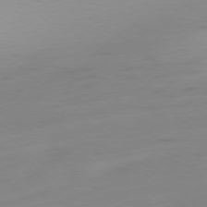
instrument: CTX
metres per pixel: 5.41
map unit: Ap
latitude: -78.5384
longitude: -77.4237
